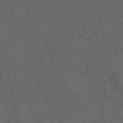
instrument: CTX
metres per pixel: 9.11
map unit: eAb
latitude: 43.5938
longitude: 106.0283
